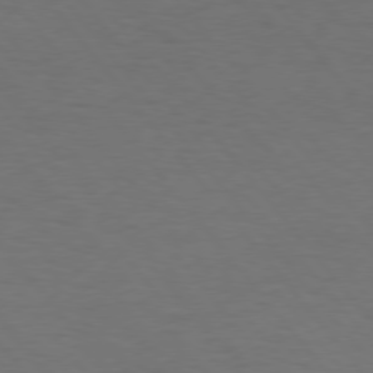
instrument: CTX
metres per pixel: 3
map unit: Hpe
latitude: 75.6127
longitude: -131.4238
